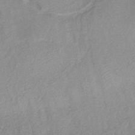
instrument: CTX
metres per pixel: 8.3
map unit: eHb
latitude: -40.2361
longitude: 79.6721
